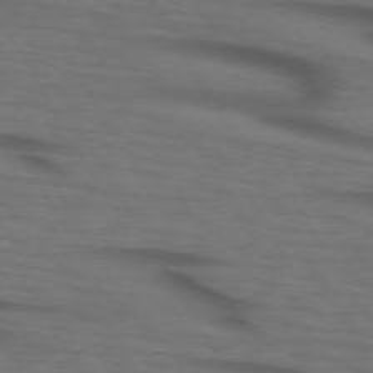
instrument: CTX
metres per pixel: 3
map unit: lApd
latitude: 73.3293
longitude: -73.5938
